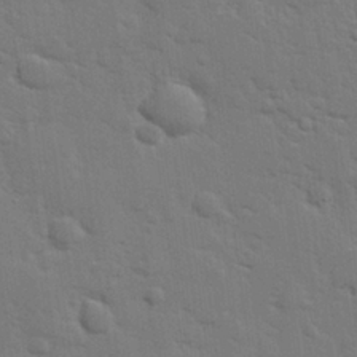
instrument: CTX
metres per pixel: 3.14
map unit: eHh
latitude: 26.2334
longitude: -81.8961
